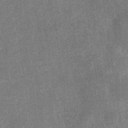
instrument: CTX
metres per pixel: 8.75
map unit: eHb
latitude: -36.3495
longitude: 78.6140
